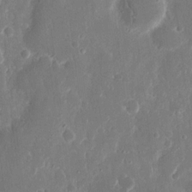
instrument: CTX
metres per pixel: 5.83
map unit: eHh
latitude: 12.6869
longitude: -71.8961
